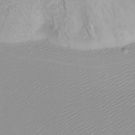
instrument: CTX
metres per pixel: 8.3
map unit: Htu
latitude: -7.1053
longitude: -67.2159
